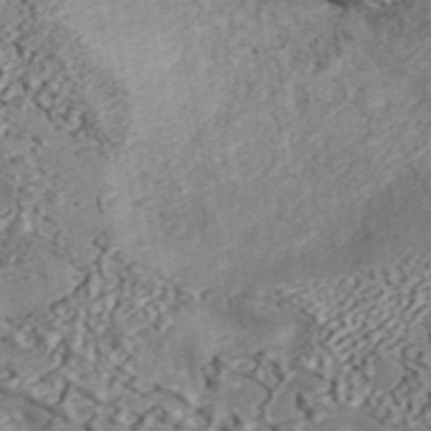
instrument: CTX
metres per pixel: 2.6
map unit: ANa
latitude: 45.4993
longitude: 46.4818
